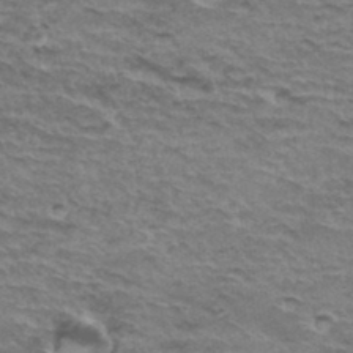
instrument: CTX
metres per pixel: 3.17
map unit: Hto
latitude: 36.1389
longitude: -42.5924
